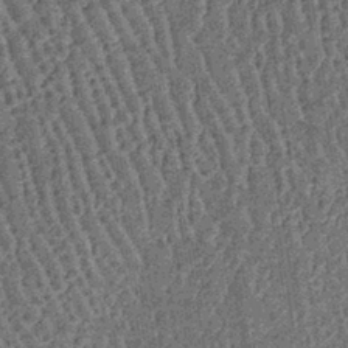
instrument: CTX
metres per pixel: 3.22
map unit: lHb
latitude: -39.0486
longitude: 64.3495
